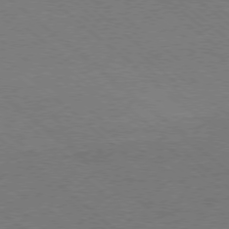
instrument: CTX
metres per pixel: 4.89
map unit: Ap
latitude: -78.1416
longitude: -83.9339
